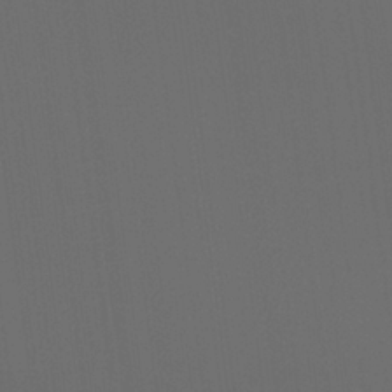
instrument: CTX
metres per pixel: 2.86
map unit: Hto
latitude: -7.9178
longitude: -48.4979
